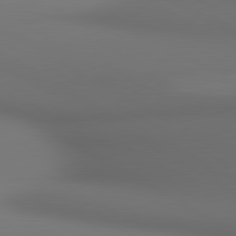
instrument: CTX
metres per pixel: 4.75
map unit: lApd
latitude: 80.6679
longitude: 136.8219
